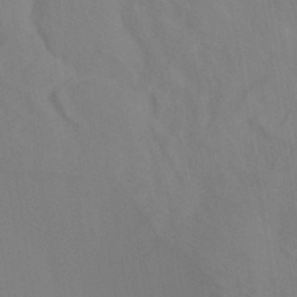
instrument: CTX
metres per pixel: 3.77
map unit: ANa
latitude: -38.1417
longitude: 95.6910
